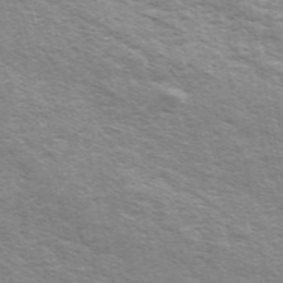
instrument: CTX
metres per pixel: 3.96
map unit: ANa
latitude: 49.0081
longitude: -75.2159
